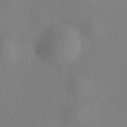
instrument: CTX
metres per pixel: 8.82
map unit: HNhu
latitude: 8.8380
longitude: 14.5007
